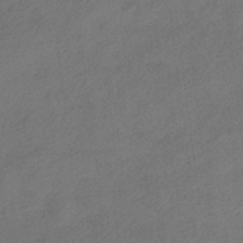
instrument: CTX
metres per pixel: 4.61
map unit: HNhu
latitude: -39.9367
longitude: 104.0850
